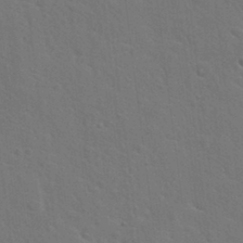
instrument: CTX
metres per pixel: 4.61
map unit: Hto
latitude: 23.7827
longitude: -47.6694
